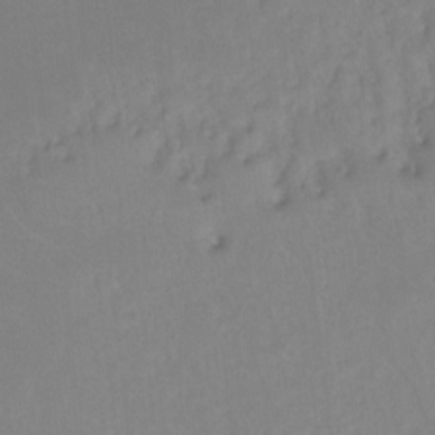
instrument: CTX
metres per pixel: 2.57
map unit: Hto
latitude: -10.6141
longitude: -37.1970
